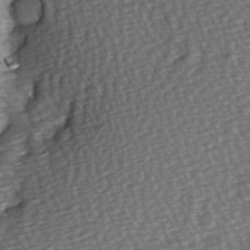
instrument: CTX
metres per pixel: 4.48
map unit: Hve
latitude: 2.8947
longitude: -120.7058
